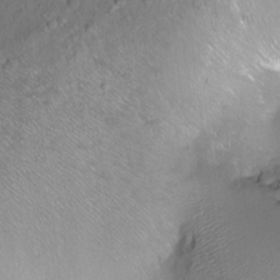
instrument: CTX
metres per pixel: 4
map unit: Ht
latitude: -6.9919
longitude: -36.2523
